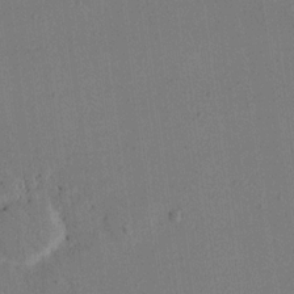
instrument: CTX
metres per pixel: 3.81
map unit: eHh
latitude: 17.0270
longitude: -67.4048
